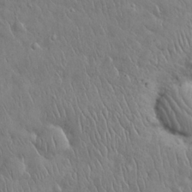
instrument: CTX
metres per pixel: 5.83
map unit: Nhu
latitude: 28.7435
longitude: -68.9136
